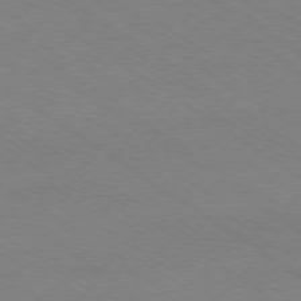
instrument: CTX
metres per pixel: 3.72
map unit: Ap
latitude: -78.9730
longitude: -85.1403
